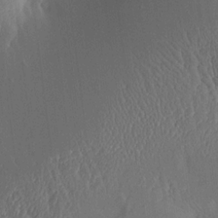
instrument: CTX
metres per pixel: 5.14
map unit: Aa
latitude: 15.2726
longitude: -147.9528
